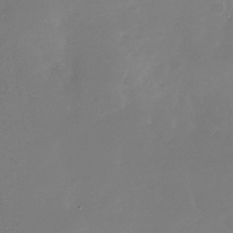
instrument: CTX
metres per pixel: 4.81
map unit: Nhu
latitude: -28.5196
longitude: -69.4238
